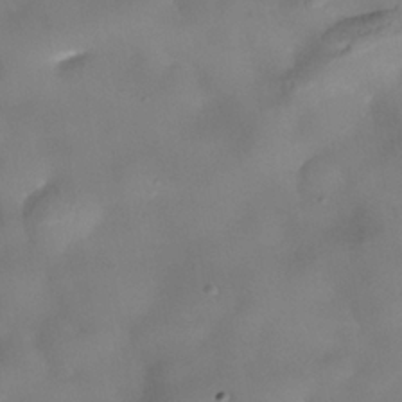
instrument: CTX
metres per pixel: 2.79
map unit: Nhe
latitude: -38.0094
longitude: -118.5357
